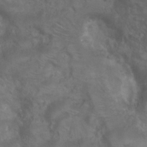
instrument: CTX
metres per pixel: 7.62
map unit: Nhu
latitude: 24.1577
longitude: -52.5357
